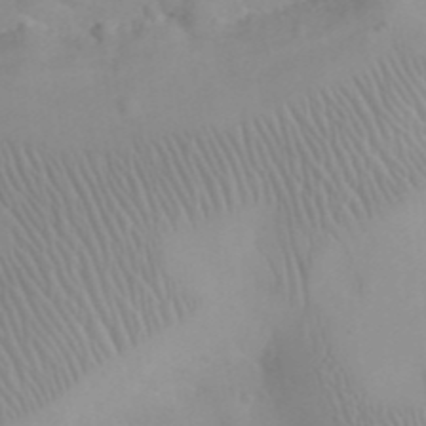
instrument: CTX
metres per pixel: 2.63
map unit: eHh
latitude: 25.2914
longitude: -66.6679
